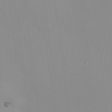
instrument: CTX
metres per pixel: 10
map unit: HNhu
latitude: 6.5357
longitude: 2.1038
